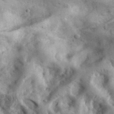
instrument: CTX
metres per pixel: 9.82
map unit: eHh
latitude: 34.8947
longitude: -68.4979
